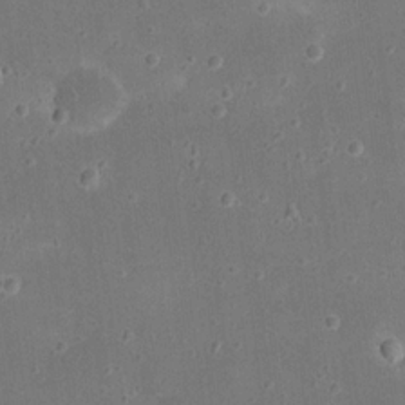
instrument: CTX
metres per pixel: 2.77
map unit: eHh
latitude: 20.8380
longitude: -64.7813
